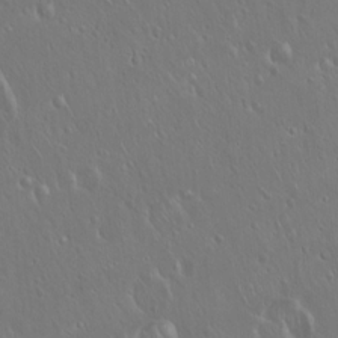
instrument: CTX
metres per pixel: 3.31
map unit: Hto
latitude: 17.8017
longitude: -56.8946
